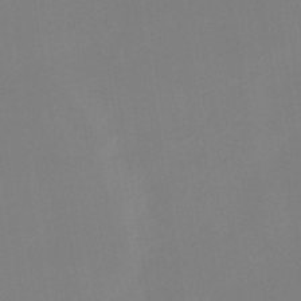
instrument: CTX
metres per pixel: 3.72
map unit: lHb
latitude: -48.2551
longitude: 67.5399
